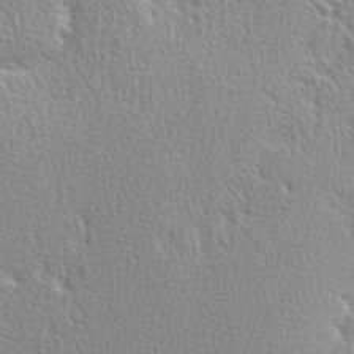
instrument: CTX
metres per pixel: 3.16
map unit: Hve
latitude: 2.4034
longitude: -122.1200
